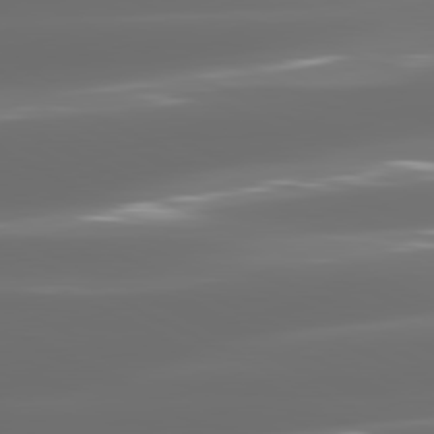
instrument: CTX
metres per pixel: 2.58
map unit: lApd
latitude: 81.2159
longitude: -136.3656
